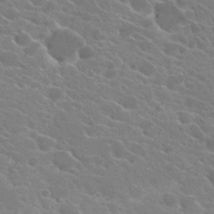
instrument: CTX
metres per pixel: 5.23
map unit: Hto
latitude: 22.7246
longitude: -39.2726
